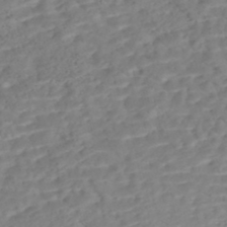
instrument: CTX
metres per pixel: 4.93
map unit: Nhe
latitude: -47.2943
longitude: -172.3089
